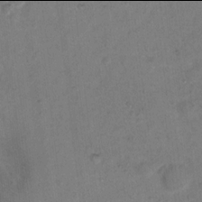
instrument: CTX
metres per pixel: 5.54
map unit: Nhu
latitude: 13.9906
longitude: -36.7813
